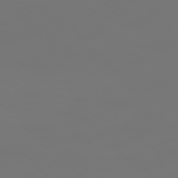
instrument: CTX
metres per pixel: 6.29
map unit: Ap
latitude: -76.6896
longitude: -62.6302
